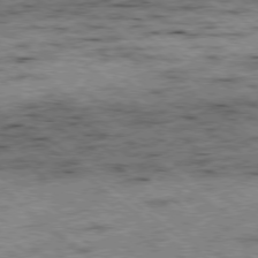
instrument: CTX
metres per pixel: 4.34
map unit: Ap
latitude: -78.9541
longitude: -51.5560
